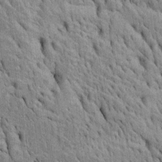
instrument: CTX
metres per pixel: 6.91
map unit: Htu
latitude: -4.6707
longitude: 152.5762
